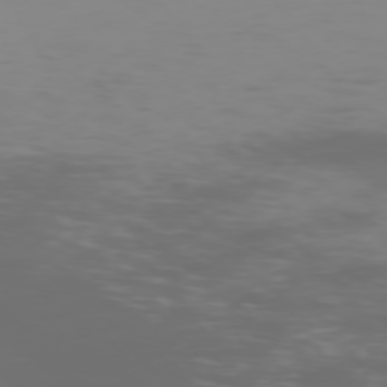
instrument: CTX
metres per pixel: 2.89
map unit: Hpe
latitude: -75.9745
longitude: -9.9906
